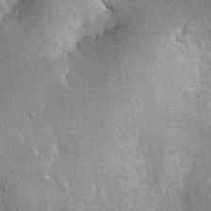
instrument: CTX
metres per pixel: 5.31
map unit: Ht
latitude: 3.2726
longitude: -19.2159
